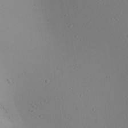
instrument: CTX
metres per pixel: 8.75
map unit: Ave
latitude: 23.5371
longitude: -136.6302
